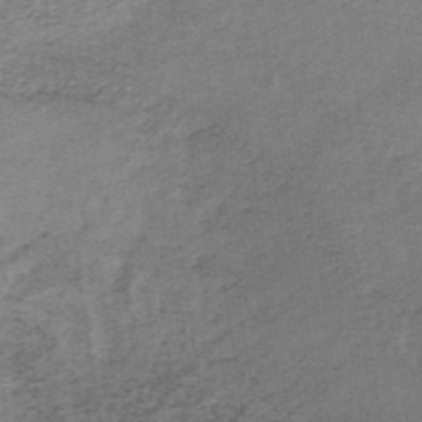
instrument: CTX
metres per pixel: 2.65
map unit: lHb
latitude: -36.7085
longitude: 60.5952
